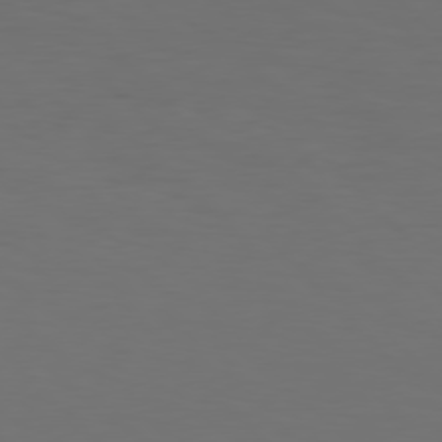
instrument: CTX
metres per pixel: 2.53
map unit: Hpe
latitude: 77.3481
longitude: -170.1956
